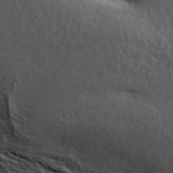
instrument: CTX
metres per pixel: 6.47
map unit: ANa
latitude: 41.8205
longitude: 16.3685
